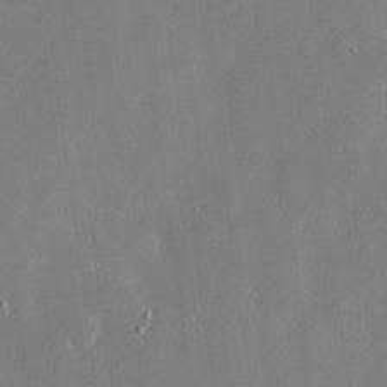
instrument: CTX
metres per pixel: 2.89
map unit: Ave
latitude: 17.6883
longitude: -139.4993
